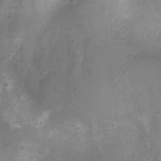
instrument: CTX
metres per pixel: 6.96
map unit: Ht
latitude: -7.6533
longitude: -18.8569
